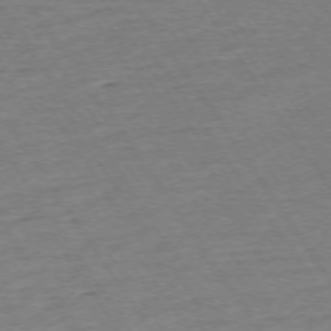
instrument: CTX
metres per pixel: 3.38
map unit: Ap
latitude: -74.0283
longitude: -84.1389
